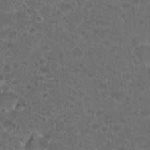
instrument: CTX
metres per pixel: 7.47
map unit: Hto
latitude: 19.0080
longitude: -40.2711
